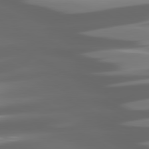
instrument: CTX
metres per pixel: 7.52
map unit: lApd
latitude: 80.6113
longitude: -145.1214
